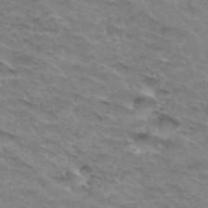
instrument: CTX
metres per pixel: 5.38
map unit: Hto
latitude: 33.4237
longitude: -46.6302
